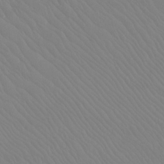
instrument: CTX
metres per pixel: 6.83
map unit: Ht
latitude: -8.3495
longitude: -37.1214
